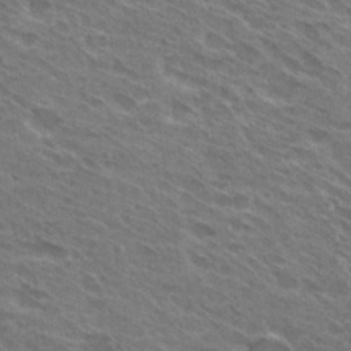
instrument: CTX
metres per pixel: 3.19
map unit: Hto
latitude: 31.0648
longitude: -44.9891
